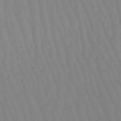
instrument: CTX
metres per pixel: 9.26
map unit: lHb
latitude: -49.2943
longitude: 76.5196
